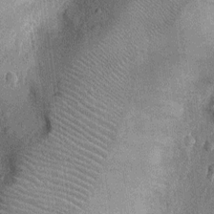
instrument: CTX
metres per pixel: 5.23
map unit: Ht
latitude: -12.6330
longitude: -21.5182
